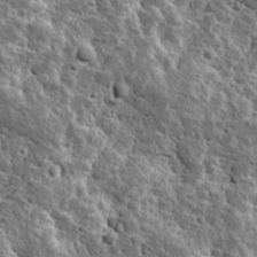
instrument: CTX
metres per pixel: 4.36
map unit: Ave
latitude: 17.1403
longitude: -134.8569
